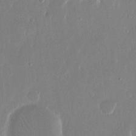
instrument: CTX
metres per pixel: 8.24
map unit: eHh
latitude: 14.7813
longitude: -70.1200
